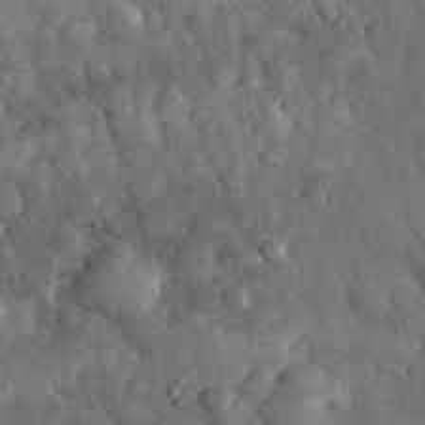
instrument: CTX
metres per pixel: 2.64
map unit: eHh
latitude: 32.8758
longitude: -69.8772
